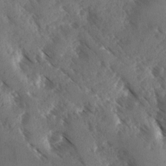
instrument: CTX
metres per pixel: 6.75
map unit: Ave
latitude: -10.2928
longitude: -118.5734
